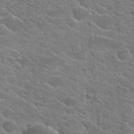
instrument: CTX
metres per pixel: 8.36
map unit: Hto
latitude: 24.3467
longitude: -36.6491
